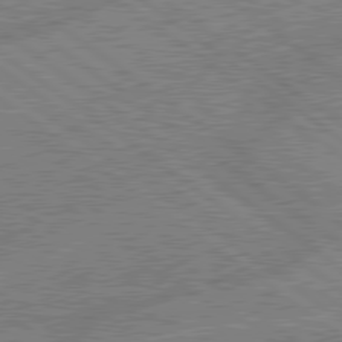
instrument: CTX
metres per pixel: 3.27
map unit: lApd
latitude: 79.3104
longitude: -144.5923
